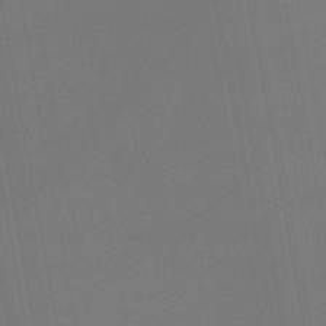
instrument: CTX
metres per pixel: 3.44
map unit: lHb
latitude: -43.8611
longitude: 60.9164
